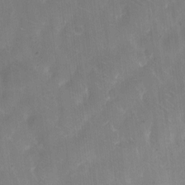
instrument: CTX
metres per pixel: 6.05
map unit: eHh
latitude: 5.9717
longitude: -66.1955
